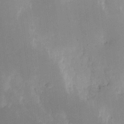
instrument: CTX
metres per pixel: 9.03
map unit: eHh
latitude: 13.4616
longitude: -72.7247
